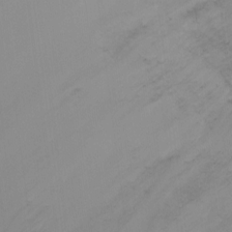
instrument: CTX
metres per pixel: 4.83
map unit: Ht
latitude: -6.4629
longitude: -26.4790
